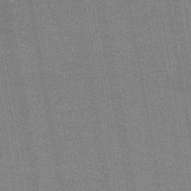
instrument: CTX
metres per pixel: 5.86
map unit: lHb
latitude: -43.7288
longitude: 56.1417
